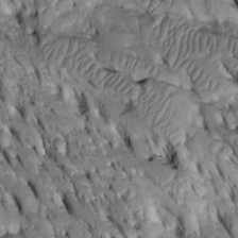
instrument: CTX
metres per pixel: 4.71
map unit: Htu
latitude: -2.6707
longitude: 150.7652
